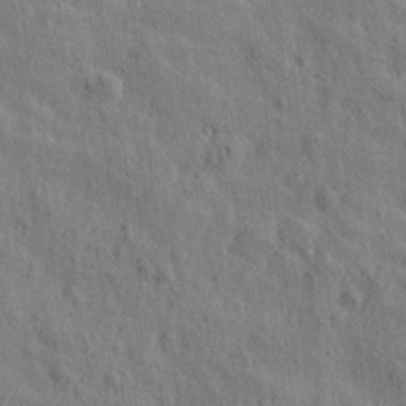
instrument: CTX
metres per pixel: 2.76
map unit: Htu
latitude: 0.6112
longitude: -175.9528
